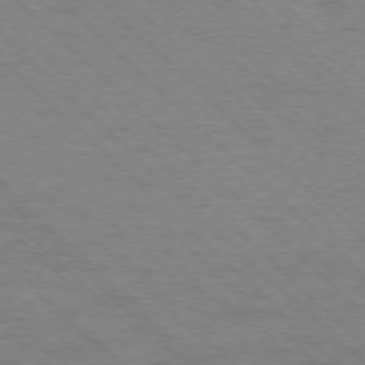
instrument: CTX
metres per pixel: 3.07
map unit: Ap
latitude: -75.8234
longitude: -79.8961
